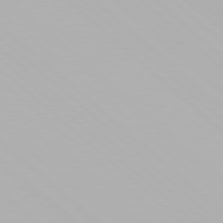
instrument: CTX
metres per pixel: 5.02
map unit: Hpe
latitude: 77.8583
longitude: -132.9703
